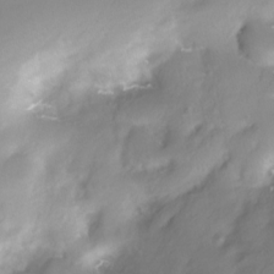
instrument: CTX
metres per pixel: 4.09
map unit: Nhe
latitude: -28.8219
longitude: -109.7827
